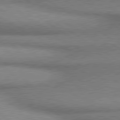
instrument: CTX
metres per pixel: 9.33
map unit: lApd
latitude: 80.2333
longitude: 164.9731
